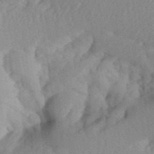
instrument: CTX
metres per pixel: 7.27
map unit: Aa
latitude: 32.8947
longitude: -142.3845
